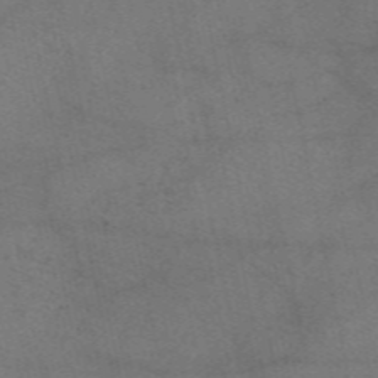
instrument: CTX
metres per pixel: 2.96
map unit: eAb
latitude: 50.6301
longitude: 109.3699
